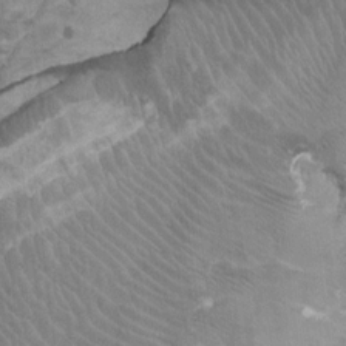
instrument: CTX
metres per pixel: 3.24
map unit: Ht
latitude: -1.9745
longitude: -17.2348
